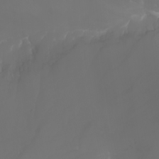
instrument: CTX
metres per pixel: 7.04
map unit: Nhu
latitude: -7.3887
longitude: -84.0822
